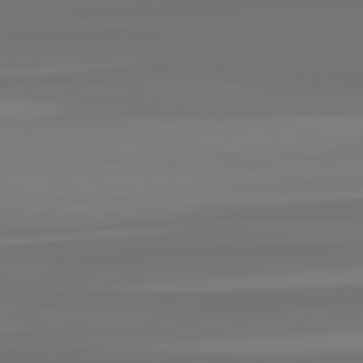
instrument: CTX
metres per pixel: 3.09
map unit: lApd
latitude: 82.6679
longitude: -178.2334
